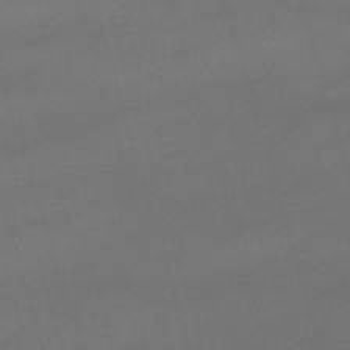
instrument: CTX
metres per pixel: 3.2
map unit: lHb
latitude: -47.1998
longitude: 63.5021
